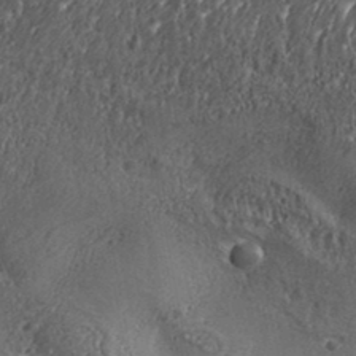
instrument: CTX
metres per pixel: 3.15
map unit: Aa
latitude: 32.6302
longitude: -134.4223
